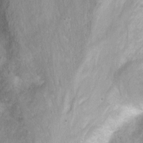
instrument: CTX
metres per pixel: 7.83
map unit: Nhu
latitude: -8.3684
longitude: -43.0270
